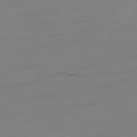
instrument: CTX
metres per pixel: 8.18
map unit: Ap
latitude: -78.2172
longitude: -61.5749
